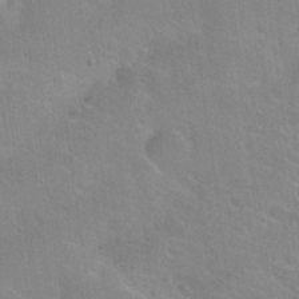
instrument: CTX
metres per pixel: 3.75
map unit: Nhu
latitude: 26.7813
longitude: -55.8394
